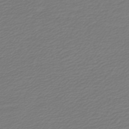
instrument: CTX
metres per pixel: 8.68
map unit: lHb
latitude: -43.3698
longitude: 69.2564
